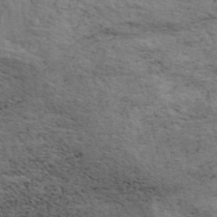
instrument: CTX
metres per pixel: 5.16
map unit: ANa
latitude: 41.0647
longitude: 51.5777
